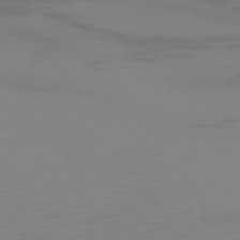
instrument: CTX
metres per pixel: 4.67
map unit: Ap
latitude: -77.1242
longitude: -67.9906
